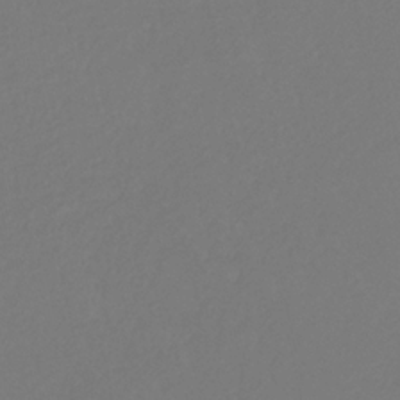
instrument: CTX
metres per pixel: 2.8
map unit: eHb
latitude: -30.2361
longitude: 66.3306
